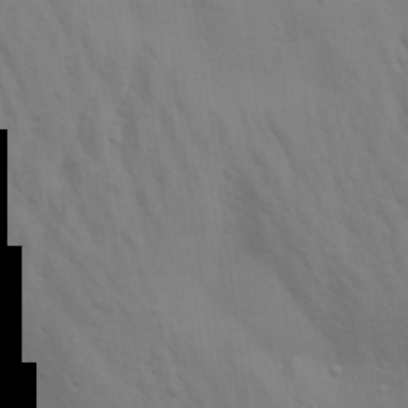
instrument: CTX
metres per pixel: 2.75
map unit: Aa
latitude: 20.7813
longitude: -142.7057
